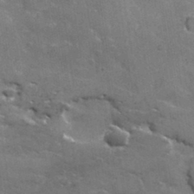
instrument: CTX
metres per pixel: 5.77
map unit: lHvf
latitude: 35.1970
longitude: -91.8583
